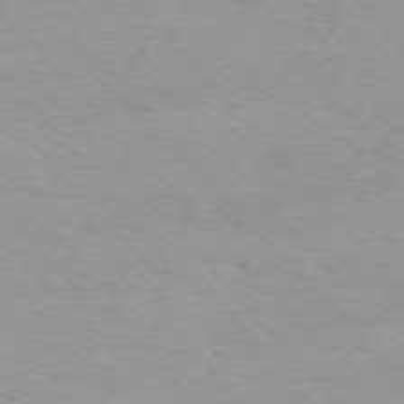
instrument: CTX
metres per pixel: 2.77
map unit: Ap
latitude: -75.9178
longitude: -87.6883
